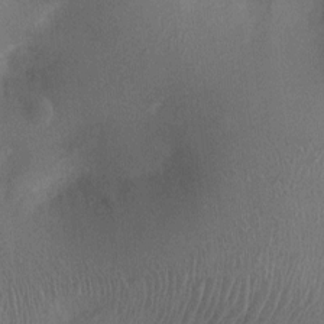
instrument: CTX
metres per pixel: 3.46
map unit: Ht
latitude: -3.3320
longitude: -15.9528
